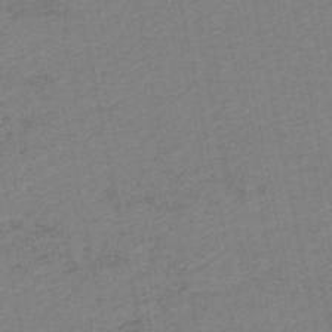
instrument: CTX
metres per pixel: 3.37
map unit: HNb
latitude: -48.6519
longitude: 59.2753
